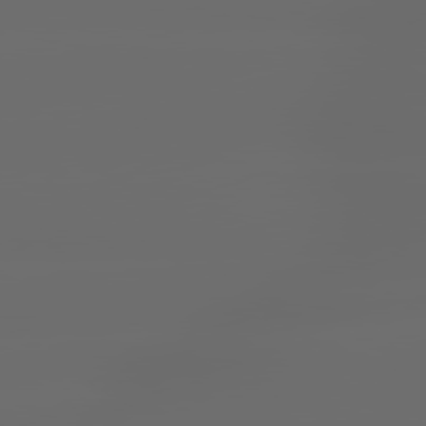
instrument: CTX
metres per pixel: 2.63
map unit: lApd
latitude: 79.4805
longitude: -139.8394
